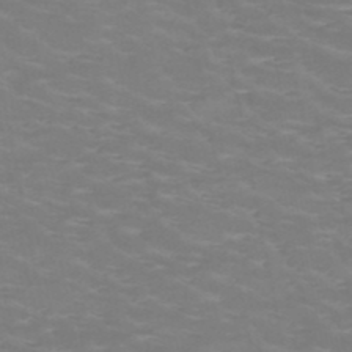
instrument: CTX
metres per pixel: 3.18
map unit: HNb
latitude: -48.5763
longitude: -46.8947
